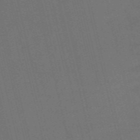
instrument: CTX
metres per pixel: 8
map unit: Nve
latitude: -59.1053
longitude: 51.1620
